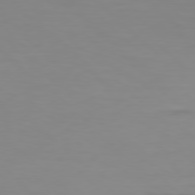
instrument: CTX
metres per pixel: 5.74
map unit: Hpe
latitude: 77.8205
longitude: -124.1766
